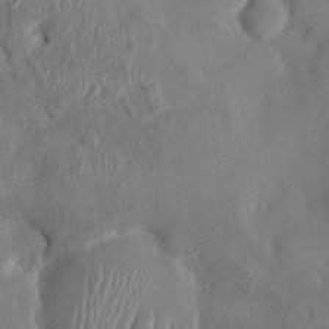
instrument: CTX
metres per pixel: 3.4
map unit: HNhu
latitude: 4.6868
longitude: -5.3482
